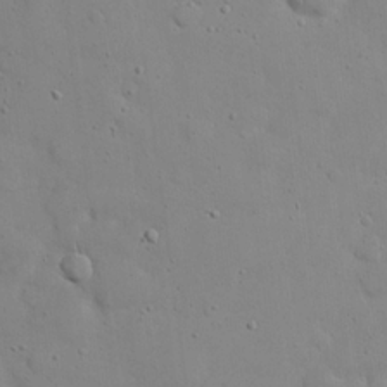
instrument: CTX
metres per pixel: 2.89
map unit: eHh
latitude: 20.9892
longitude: -62.8002
